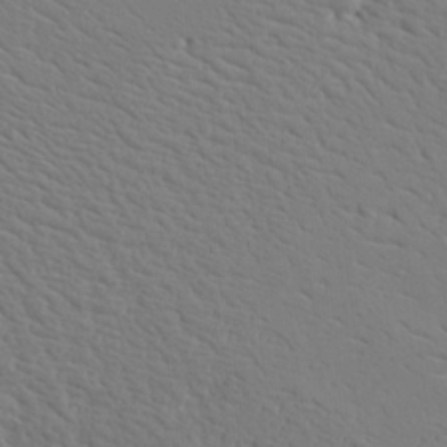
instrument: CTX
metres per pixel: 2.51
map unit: Aa
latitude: 18.8758
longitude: -141.3481
